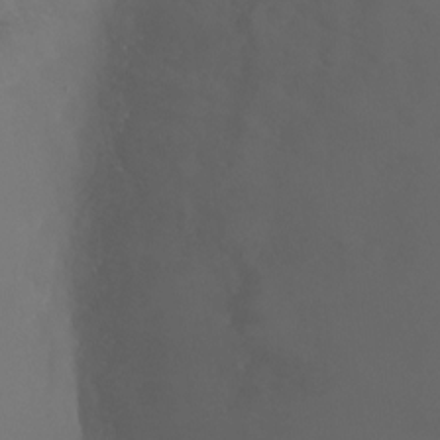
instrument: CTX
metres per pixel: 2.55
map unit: Ht
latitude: -6.1228
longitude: -26.0633
